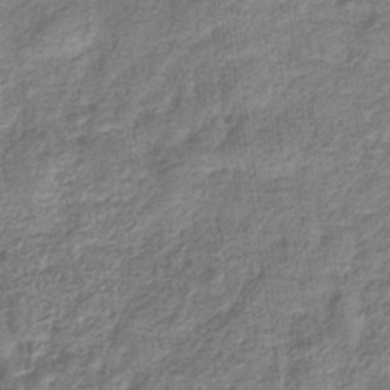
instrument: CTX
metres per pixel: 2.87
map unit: eHb
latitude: -32.9542
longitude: 74.6141
